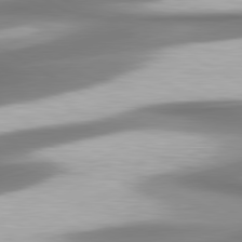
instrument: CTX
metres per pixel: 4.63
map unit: lApd
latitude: 80.4979
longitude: 178.9163
